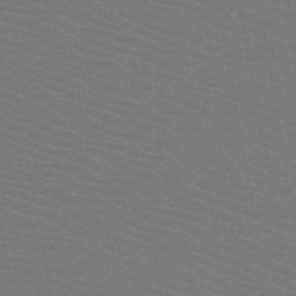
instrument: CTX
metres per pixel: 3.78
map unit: HNb
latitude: -48.8219
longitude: -46.3090
